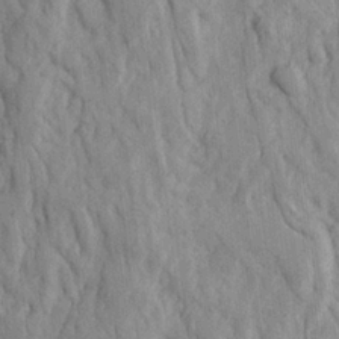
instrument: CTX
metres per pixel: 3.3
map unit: Ave
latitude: 23.1403
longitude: -134.2900
